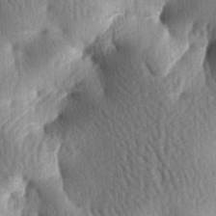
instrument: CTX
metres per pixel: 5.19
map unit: lAa
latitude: -6.9353
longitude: -127.1403
